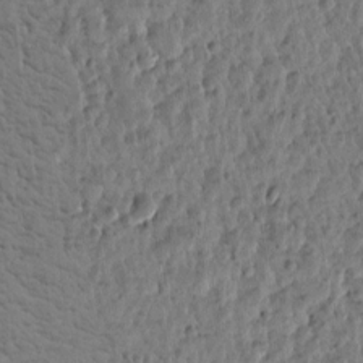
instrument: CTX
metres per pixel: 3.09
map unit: Htu
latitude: 2.1578
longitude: -178.3845
